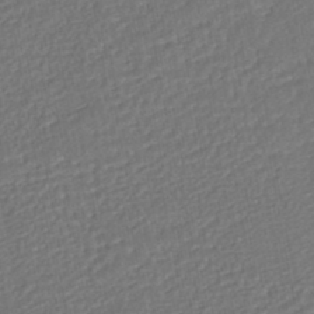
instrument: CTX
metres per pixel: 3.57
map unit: HNhu
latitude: -46.0283
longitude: 102.0283
